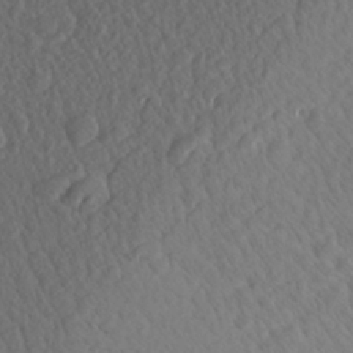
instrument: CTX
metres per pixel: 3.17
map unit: Aa
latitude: 27.7828
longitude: -143.5182
